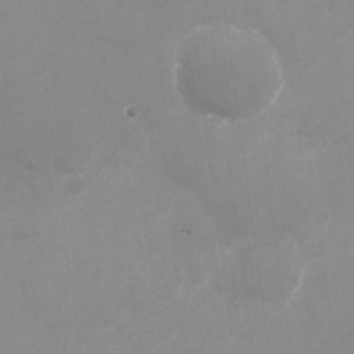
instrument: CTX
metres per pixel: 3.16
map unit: Nhu
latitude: -27.5588
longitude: -75.2915
